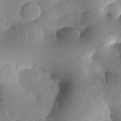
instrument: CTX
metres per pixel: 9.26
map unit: Htu
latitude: -0.3307
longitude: 171.7100
